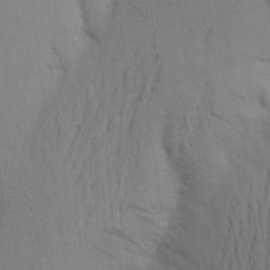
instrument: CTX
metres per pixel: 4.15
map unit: Aa
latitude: 24.7813
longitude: -148.9136
